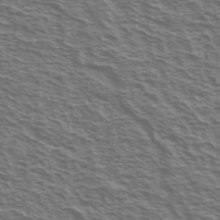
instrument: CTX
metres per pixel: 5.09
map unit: Ave
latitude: 37.9906
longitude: -109.4048
